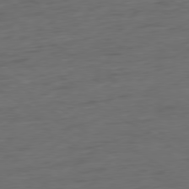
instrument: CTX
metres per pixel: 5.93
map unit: Ap
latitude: -79.5210
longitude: -63.5182
